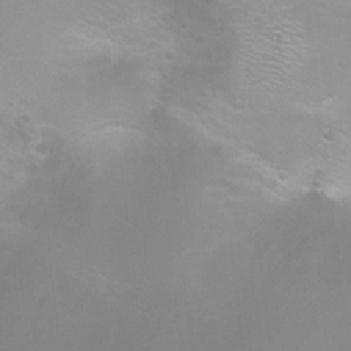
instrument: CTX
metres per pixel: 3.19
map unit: Ht
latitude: -2.8030
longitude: -25.6127
